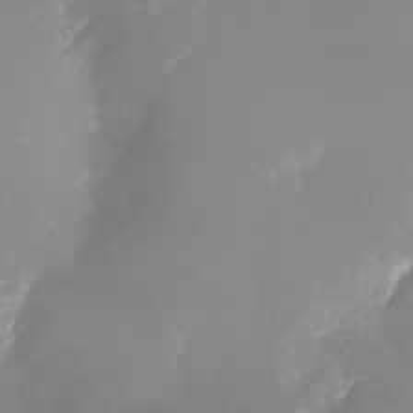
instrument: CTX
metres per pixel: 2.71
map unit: Nhu
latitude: -26.2550
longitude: -73.3104
